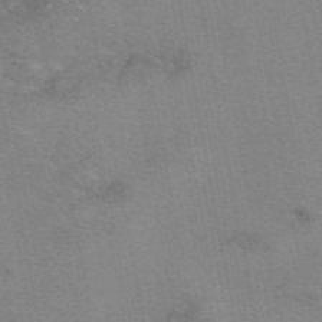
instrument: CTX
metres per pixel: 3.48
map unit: eAb
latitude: 49.6505
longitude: 105.0864
